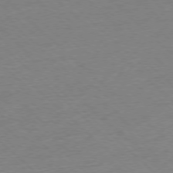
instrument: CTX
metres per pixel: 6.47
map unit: Ap
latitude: -77.4265
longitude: -84.6302
